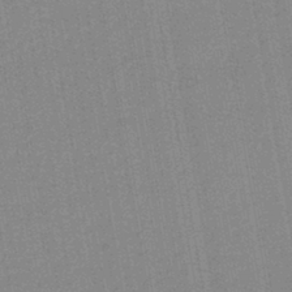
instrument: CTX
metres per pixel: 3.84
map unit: lHb
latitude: -41.9178
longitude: 62.9163
